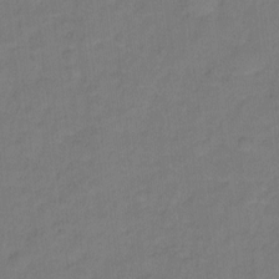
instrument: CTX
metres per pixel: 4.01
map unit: Hto
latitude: -2.0472
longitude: -34.2900
